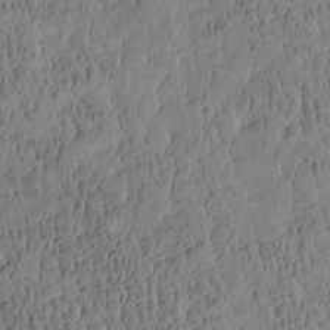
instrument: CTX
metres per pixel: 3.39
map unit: Htu
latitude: -4.1039
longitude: 175.6343
